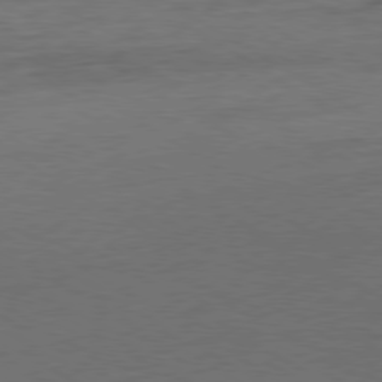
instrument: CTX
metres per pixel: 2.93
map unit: Ap
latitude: -80.1228
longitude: -52.3467
